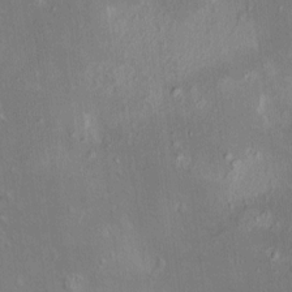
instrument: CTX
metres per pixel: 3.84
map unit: HNhu
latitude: 5.4804
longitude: 7.6155
